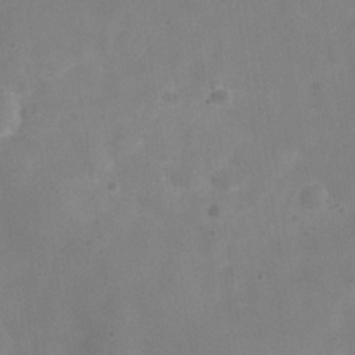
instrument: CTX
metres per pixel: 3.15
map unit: Hve
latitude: -32.2173
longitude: 93.7478
